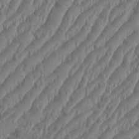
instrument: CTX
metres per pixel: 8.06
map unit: eHh
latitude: 36.6113
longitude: -137.8206
